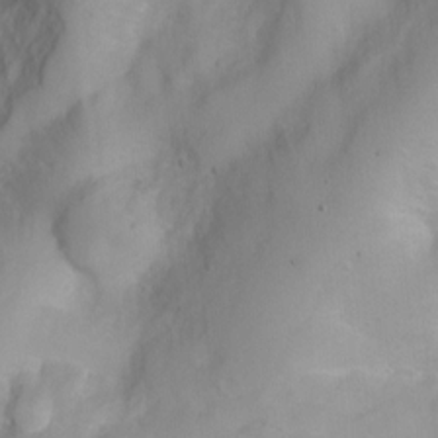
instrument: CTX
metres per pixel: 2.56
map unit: Ht
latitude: 3.5938
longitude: -26.6113
